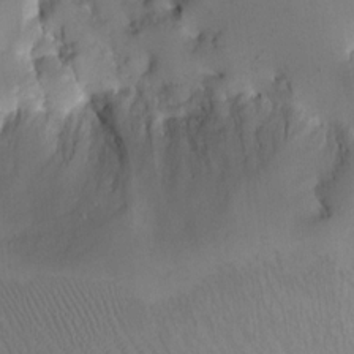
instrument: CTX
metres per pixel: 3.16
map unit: eHh
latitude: 15.1970
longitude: -67.5371
